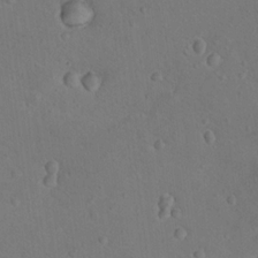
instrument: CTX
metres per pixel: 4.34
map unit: Nhu
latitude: 14.2901
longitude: -36.5546
